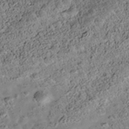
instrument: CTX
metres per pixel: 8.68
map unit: Nhe
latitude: -39.7289
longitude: -116.8191
